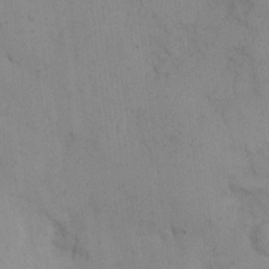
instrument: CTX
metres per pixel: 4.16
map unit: eHh
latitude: 8.4979
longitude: -62.8380
